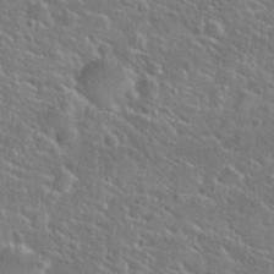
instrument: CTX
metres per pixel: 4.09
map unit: Hto
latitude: 25.0080
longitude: -50.2522
